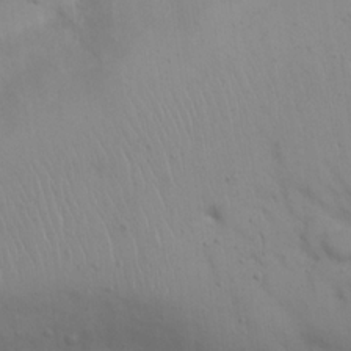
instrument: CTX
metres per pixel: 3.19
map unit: Nhu
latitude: 22.4979
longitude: -69.3104
